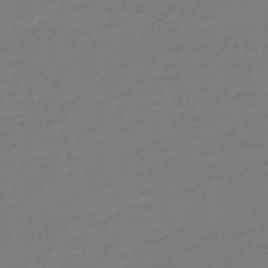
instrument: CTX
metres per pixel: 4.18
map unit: lHb
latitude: -44.6707
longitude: 66.2361
